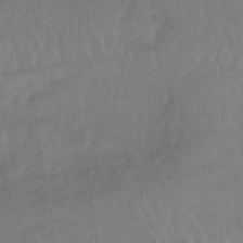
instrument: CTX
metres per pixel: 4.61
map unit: lHb
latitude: -37.6532
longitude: 68.3873
